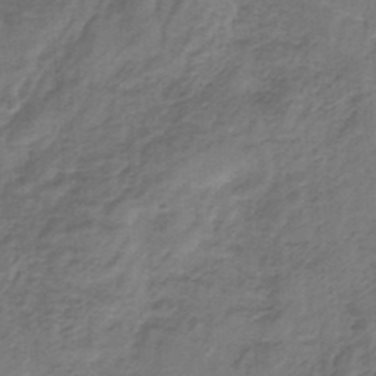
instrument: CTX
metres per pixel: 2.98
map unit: HNb
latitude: -34.2928
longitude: 60.3873
